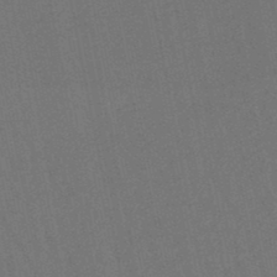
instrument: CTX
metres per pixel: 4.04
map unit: lHb
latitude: -47.7855
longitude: 70.1417
